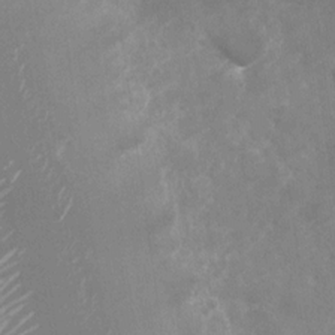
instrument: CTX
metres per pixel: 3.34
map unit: Nhu
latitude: -27.4832
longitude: -74.7624
